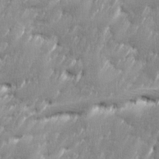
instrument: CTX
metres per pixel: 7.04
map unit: Ave
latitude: 16.2523
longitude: -135.7449
